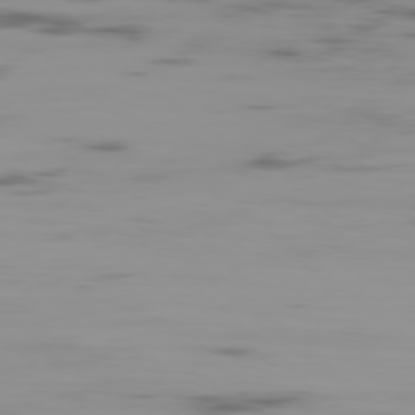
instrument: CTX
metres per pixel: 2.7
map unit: Ap
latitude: -78.3306
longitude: -62.8758
